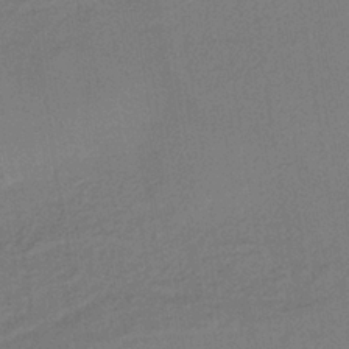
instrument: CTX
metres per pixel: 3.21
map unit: lHb
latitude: -35.1431
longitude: 65.8423
